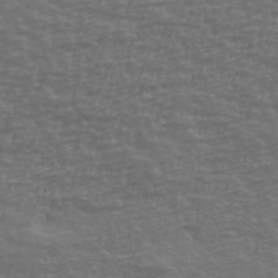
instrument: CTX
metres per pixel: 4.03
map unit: Ave
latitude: 39.8583
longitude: -113.8394
